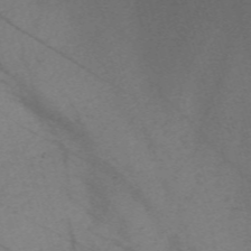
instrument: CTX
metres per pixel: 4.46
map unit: Nve
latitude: -59.4643
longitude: 64.7841
